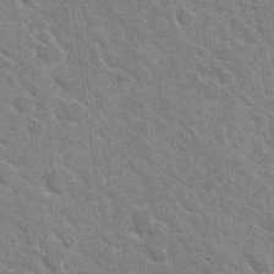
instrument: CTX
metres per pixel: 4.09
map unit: Hto
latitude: 31.3293
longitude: -44.6679
